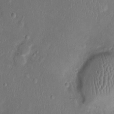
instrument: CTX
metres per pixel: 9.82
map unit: Nhu
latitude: 1.0836
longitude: -14.8569
